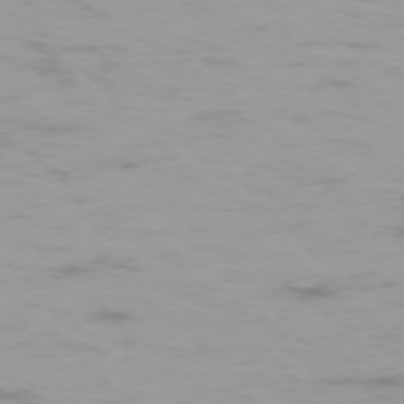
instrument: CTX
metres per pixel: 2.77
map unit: Ap
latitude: -75.4833
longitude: -75.7261
